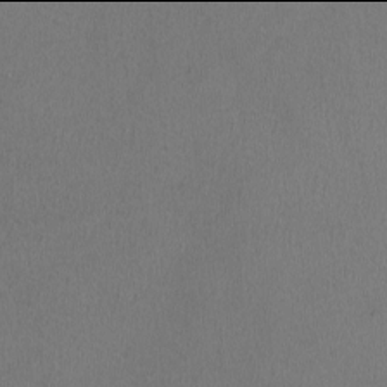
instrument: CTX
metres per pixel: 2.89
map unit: HNhu
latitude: -2.0094
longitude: -0.3656
